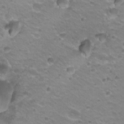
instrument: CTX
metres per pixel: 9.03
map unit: Hto
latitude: 22.0255
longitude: -32.6302
